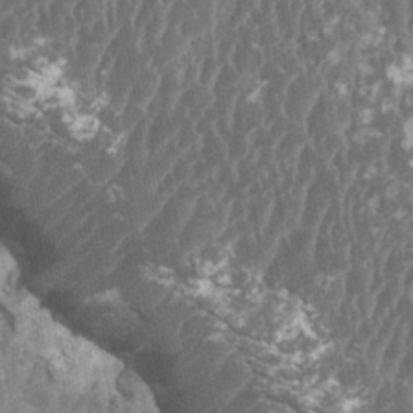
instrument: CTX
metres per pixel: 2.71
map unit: HNhu
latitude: 1.5938
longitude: 0.2551
